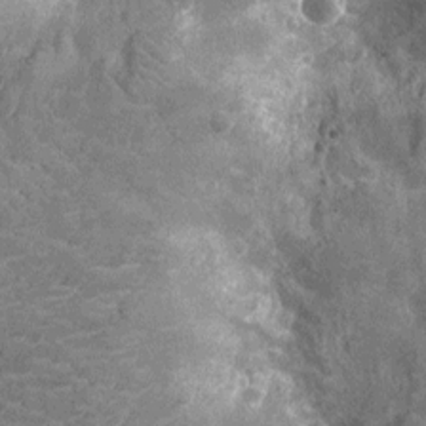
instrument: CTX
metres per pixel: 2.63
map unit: Nhu
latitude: -14.0661
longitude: -23.6694
